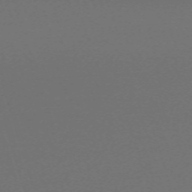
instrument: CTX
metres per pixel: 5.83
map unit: eHh
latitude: -63.7477
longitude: 52.5006
